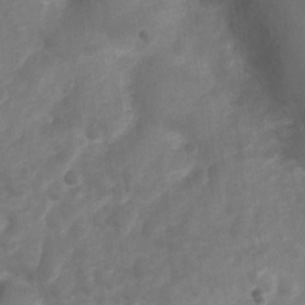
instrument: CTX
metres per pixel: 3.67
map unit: Nve
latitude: -19.9556
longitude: 107.8612
